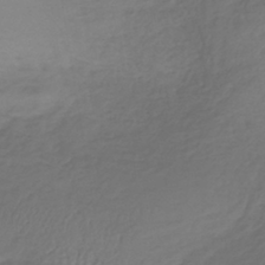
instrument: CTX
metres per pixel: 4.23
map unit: lHb
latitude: -39.3699
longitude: 69.8989
